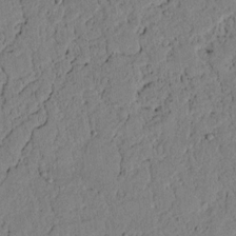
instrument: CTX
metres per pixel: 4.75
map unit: lAvf
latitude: 5.0647
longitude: 167.1053
